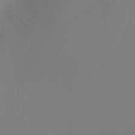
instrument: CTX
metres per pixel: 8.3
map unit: Ht
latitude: -8.8219
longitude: -33.2537
